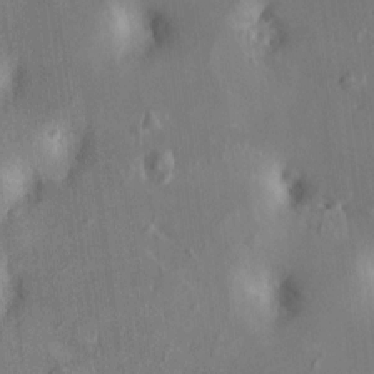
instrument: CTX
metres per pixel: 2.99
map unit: HNhu
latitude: 4.7435
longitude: -6.0633
